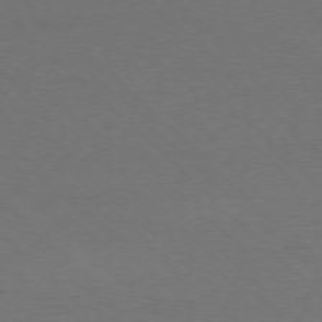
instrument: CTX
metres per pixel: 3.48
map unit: Ap
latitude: -75.5966
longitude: -77.9339
